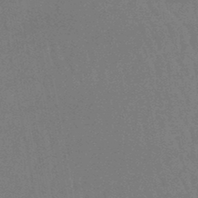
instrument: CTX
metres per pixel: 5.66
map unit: eHb
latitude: -46.5951
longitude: 79.9367
